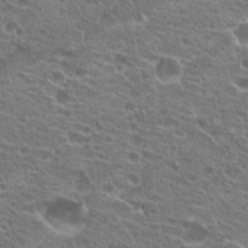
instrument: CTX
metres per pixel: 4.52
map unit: Hto
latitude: 21.6505
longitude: -39.8772
